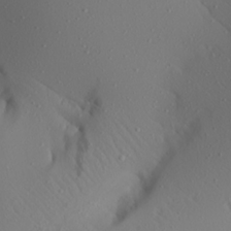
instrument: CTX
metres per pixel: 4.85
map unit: Aa
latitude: 22.7435
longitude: -146.9136
